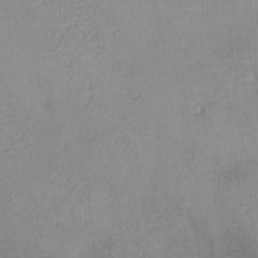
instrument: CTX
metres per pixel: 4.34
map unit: lHvf
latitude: -14.5952
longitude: -102.4034
